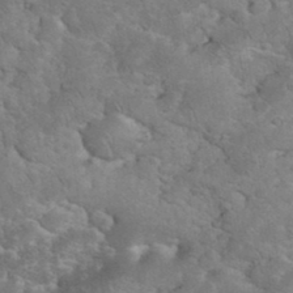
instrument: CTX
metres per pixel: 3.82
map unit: eHh
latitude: 35.2348
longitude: -65.1025
